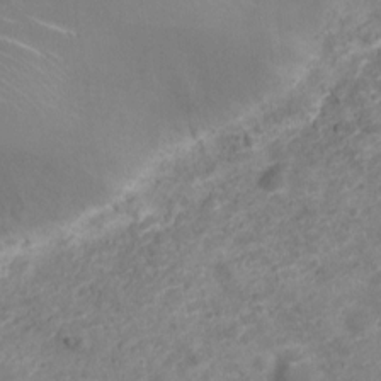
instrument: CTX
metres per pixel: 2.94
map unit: Nve
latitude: -20.4062
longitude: 104.2361
